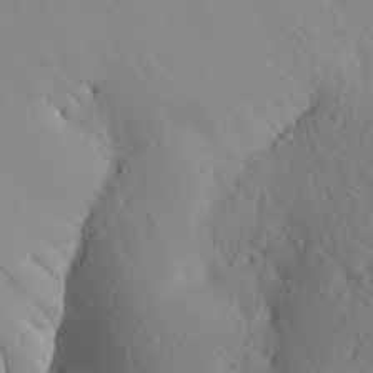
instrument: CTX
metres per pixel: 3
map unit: Aa
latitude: 27.2159
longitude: -144.5357
